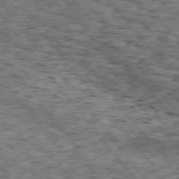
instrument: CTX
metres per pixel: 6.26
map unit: Hpe
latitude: 74.9514
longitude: -144.0255
